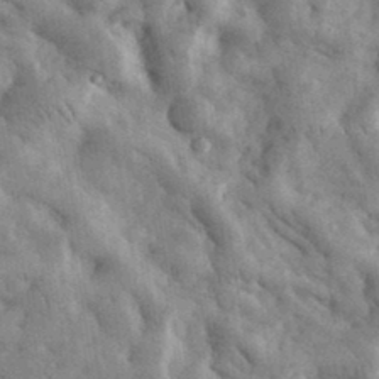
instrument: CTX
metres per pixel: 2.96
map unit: eHh
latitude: 35.2537
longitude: -68.7435
